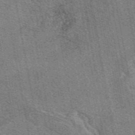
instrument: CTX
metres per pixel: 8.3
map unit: eAb
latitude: 48.7435
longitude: 114.8975
